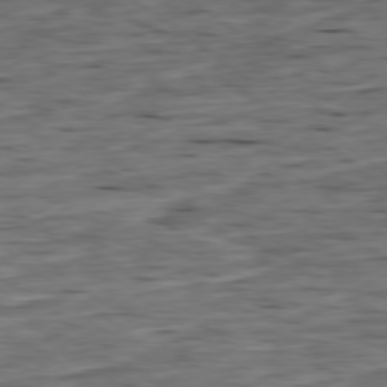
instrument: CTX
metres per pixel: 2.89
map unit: Ap
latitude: -79.2565
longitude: -90.4034
